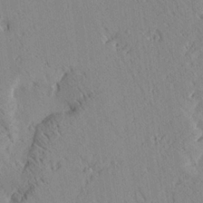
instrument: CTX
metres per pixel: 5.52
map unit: Ave
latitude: 21.3104
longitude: -140.1577
